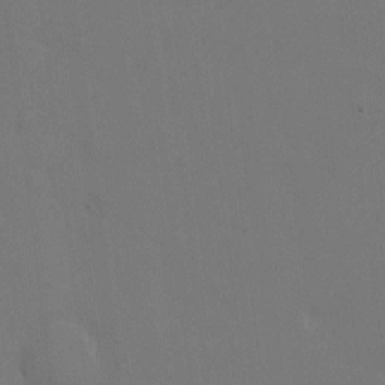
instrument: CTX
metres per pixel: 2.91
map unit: eHh
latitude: 5.1970
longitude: -65.9528
